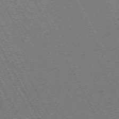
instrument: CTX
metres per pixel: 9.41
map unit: Hpe
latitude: -71.3132
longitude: 9.9745
